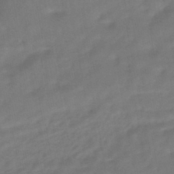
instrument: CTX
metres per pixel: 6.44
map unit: HNhu
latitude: -45.7289
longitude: 92.5952
